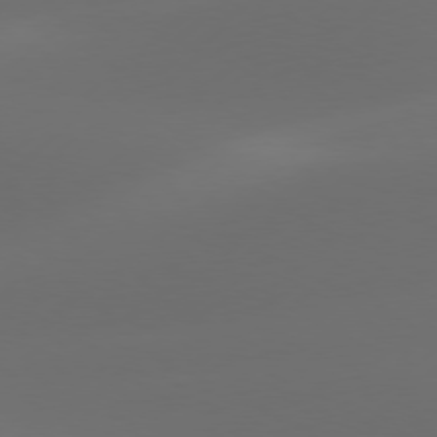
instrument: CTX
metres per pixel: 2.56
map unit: Hpe
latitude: 76.3845
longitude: -130.1956
